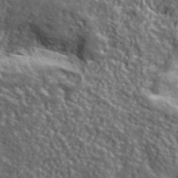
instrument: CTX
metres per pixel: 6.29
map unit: lHvf
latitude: 40.3656
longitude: -86.9702
